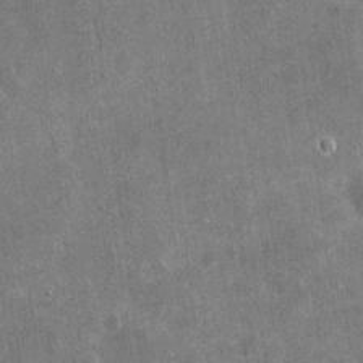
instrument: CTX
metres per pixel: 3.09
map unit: eHh
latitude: 20.1011
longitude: -65.8583
